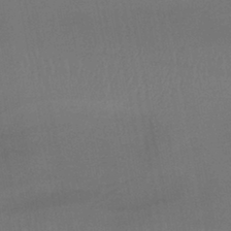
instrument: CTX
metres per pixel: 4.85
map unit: lHb
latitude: -42.6140
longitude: 74.1039
